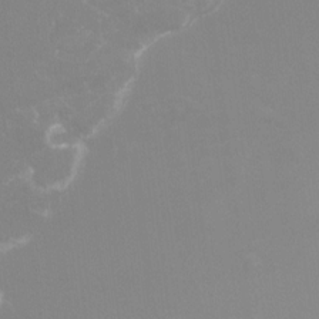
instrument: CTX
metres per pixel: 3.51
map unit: Ht
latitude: -4.2739
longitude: -26.2901
